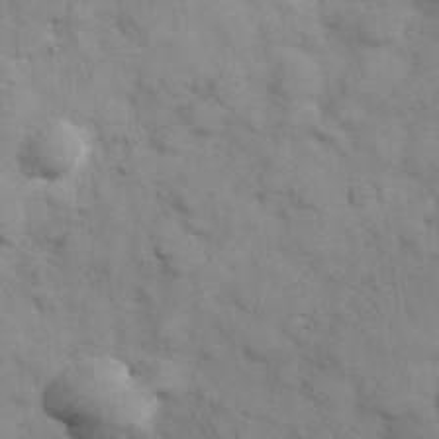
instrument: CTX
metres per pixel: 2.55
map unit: Hve
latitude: 32.5735
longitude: 151.1998
